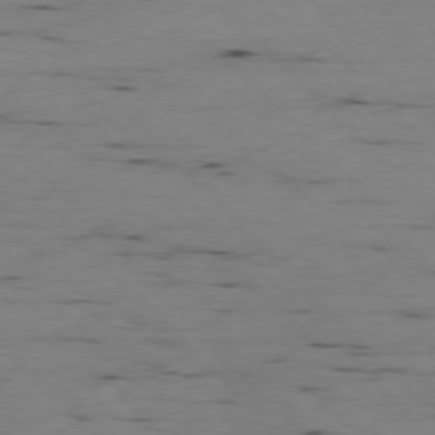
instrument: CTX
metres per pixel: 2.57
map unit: Ap
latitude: -76.9353
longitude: -90.1767
